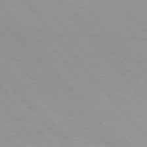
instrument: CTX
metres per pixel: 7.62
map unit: Hpe
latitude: 76.1389
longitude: -153.5182
